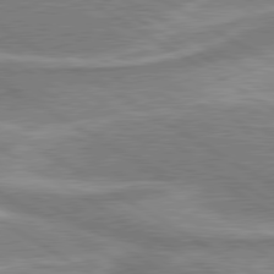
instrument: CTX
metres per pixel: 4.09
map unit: lApd
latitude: 80.1389
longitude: -177.6505
